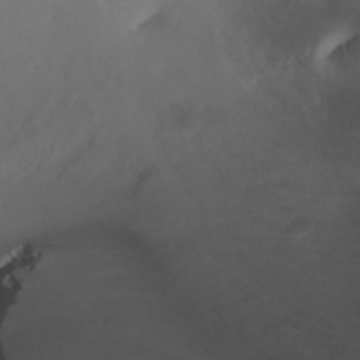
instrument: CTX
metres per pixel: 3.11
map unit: Aa
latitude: -13.1809
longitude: -68.3467
